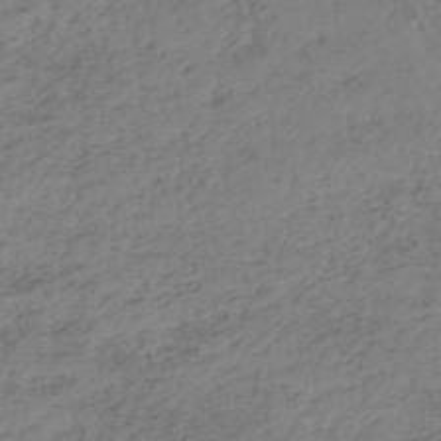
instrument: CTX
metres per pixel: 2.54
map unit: HNhu
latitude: -46.5196
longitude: 30.3117
